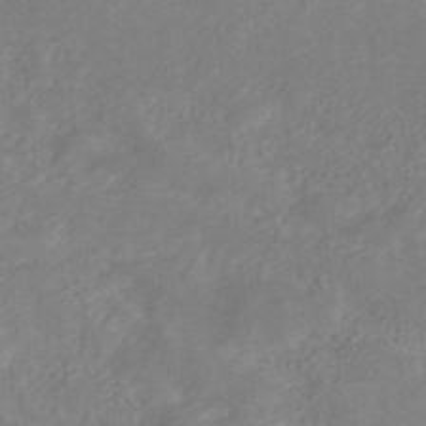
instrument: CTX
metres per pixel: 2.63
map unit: ANa
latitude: 44.8758
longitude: 22.4629
